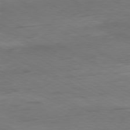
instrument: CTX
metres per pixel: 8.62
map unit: Ap
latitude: -81.1998
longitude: -63.0648
